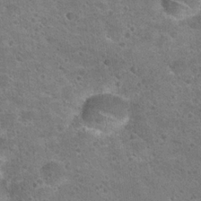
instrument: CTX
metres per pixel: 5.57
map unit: Hto
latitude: 22.1956
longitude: -48.8947
